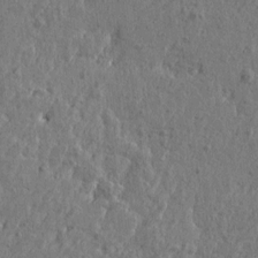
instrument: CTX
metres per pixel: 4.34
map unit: Htu
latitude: -5.1998
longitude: 179.6722
